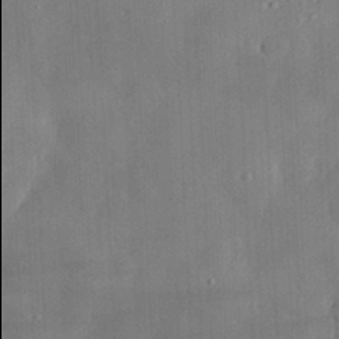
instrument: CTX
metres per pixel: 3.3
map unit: eHh
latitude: 30.2523
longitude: -81.9906
